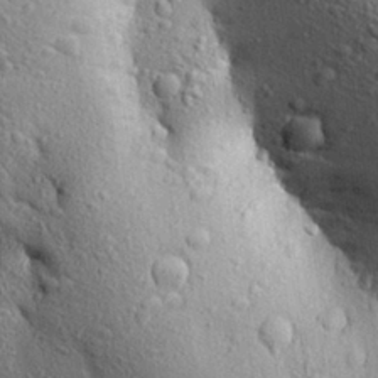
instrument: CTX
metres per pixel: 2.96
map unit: Aa
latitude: 28.0255
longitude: -148.4223
